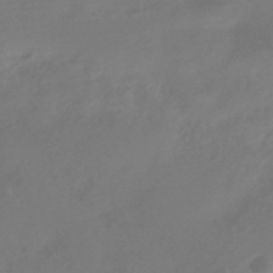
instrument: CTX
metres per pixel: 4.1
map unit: HNhu
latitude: -43.4643
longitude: 92.3684
